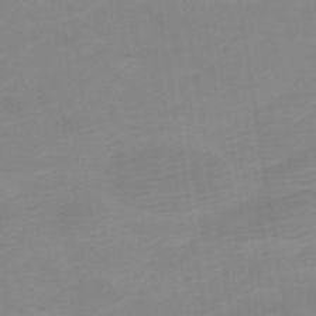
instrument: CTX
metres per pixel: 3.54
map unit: HNb
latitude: -54.4629
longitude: -48.6302
